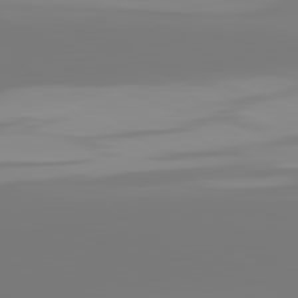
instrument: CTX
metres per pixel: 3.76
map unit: lApd
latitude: 81.6127
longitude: -150.2711
